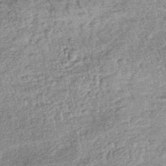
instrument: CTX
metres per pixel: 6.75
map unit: lHb
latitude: -36.1605
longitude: 66.0850
